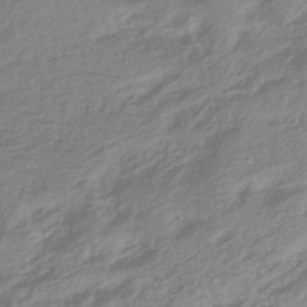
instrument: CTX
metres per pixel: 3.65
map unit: lHb
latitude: -36.5573
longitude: 69.7855
